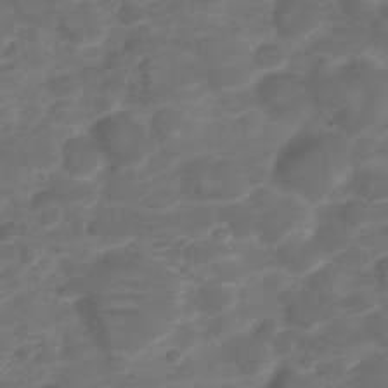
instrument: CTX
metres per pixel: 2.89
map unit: HNhu
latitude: -21.3131
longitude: 85.0864
